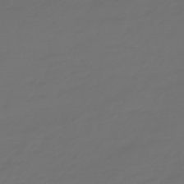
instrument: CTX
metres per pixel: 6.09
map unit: eHb
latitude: -47.6722
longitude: 82.7085
